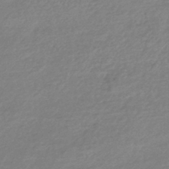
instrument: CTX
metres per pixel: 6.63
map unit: HNhu
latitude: -44.7085
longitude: 93.5210
